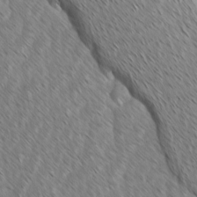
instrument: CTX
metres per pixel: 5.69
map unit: lAvf
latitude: -1.7478
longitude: -114.0633
